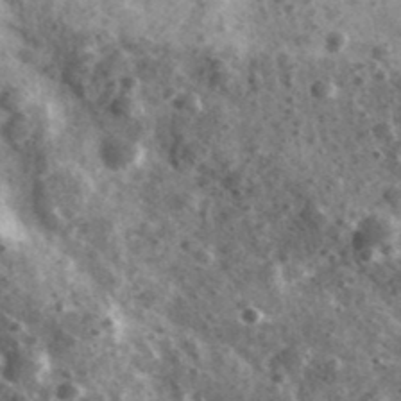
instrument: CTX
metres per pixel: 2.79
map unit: Ave
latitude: 38.4601
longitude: -107.7639
